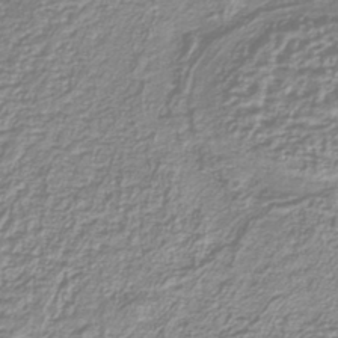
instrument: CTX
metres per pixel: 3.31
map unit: HNb
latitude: -40.5763
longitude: 51.4076
